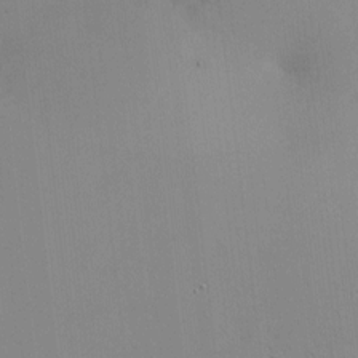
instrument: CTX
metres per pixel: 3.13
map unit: Hve
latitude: -11.2187
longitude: 174.1794
